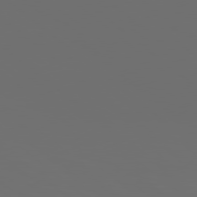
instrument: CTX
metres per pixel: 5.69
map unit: Hpe
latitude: 78.5735
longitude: -174.4601
